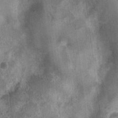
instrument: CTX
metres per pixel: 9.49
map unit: Nhu
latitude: 6.6113
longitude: -20.4034
